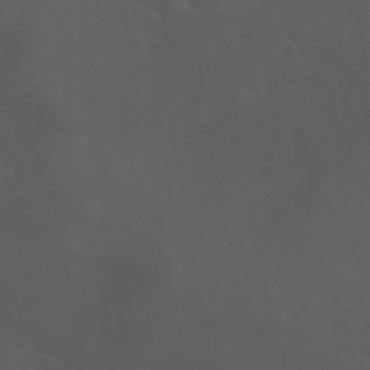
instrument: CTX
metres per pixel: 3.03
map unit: ANa
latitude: 41.1025
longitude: 53.5588
